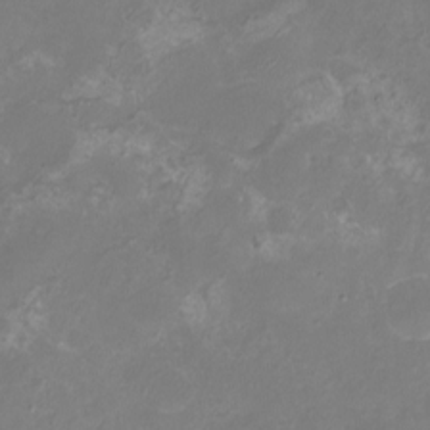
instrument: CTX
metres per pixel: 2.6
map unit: eHh
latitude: -6.6140
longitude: -77.8394
